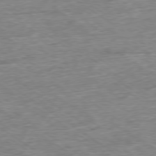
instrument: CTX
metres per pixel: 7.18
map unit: Ap
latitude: -79.1053
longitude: -101.1025
